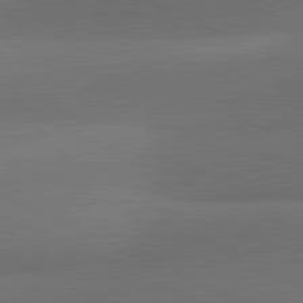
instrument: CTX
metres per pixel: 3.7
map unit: lApd
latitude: 81.5938
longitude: 139.2187
